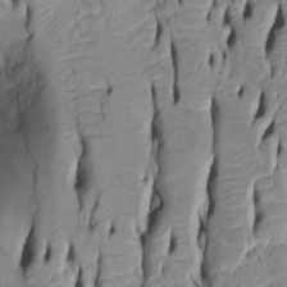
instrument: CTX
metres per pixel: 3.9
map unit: Htu
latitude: -5.3131
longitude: 151.9367
